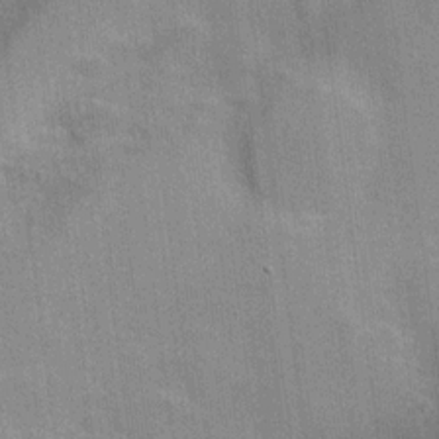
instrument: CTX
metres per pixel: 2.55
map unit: Hve
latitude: 18.4034
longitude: 151.6722
